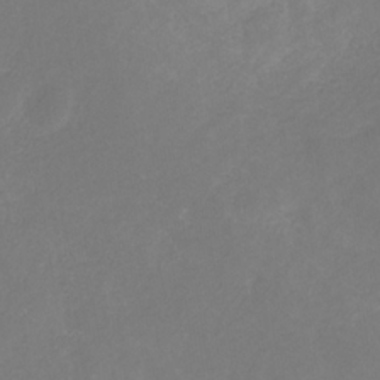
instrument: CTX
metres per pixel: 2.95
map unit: eHb
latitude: -30.9164
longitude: 68.0283
